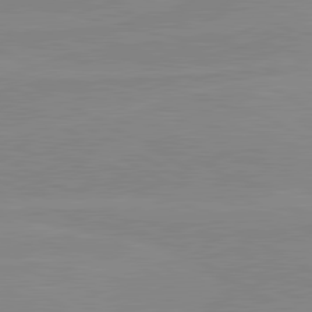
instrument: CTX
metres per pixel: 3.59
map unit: lApd
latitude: 80.8758
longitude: -176.0444
